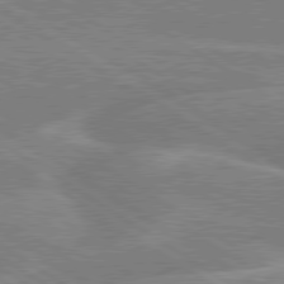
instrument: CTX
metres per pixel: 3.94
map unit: lApd
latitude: 79.5371
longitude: -130.9325
